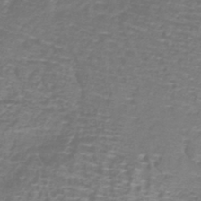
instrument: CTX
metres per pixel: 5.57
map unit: lHb
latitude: -40.5007
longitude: 58.8974
